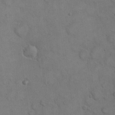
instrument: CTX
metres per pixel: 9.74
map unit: eHh
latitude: 21.1592
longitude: -59.6694
